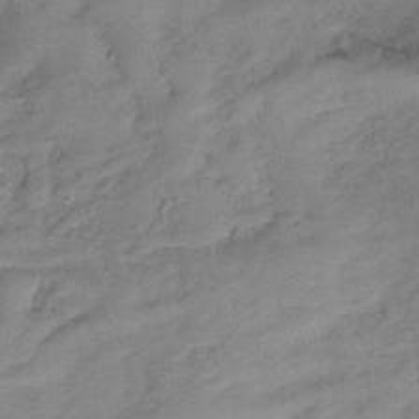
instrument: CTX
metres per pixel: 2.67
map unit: lHb
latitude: -41.1809
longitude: 77.9367
